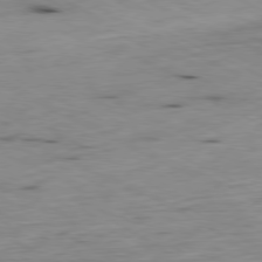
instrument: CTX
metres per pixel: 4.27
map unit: Ap
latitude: -80.2929
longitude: -67.9339
